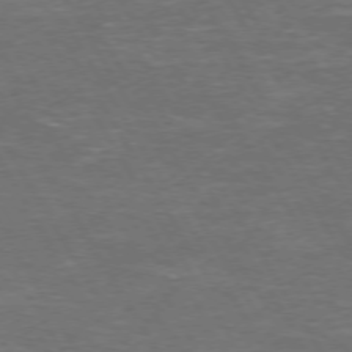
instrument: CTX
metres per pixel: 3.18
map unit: Hpe
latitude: 72.5924
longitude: -124.1955
